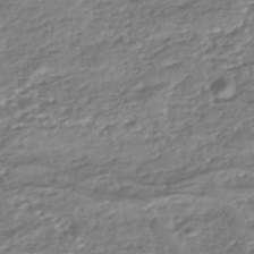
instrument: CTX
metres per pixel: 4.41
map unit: HNhu
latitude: -44.6707
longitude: 96.7841
